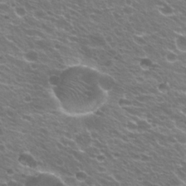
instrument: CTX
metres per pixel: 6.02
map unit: Hto
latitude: 23.0458
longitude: -32.5168
